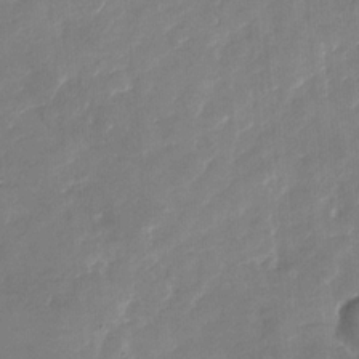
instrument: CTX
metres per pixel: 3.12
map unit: Nhu
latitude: -27.7477
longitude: -73.8395
